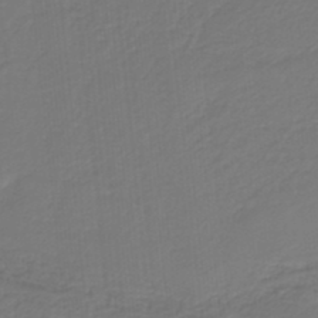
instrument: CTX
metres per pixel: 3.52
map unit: HNb
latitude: -37.8611
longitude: 55.5588
